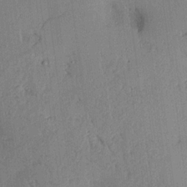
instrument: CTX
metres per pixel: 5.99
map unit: Aa
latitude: 16.9136
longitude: -148.4790
